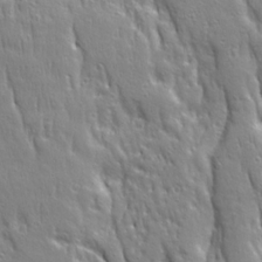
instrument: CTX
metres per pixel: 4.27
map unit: Ave
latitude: 22.5735
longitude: -135.1025
